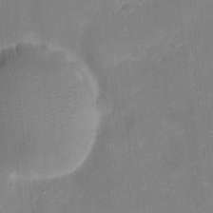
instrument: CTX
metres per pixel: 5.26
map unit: eHh
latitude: 4.9136
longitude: -68.3467
